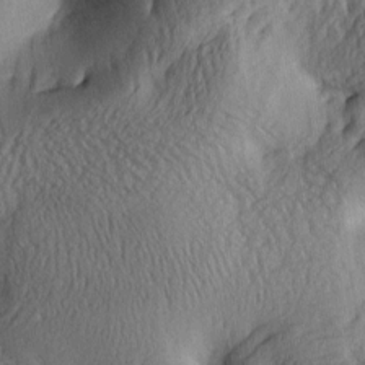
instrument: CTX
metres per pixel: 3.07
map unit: lAa
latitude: 5.1214
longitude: -113.2726
